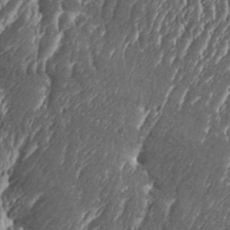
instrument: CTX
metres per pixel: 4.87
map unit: Aa
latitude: 33.1403
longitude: -134.4979
